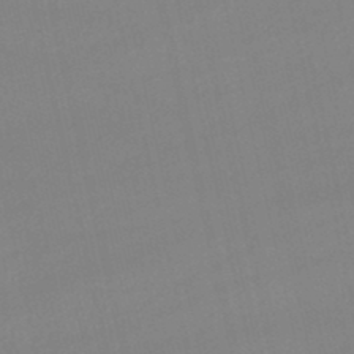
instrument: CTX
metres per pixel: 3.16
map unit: lHb
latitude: -47.0675
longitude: 67.1242
